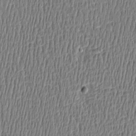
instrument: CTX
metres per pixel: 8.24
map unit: Htu
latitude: -5.3320
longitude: 175.4832
